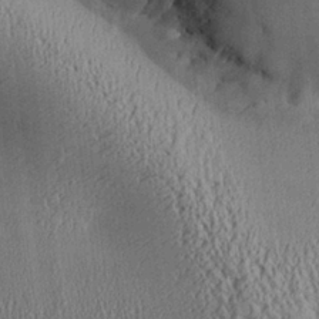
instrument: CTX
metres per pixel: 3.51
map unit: Aa
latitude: 25.8772
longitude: -134.6868
